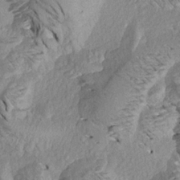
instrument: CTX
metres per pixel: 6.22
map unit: Aa
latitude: 18.9891
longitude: -145.4048
